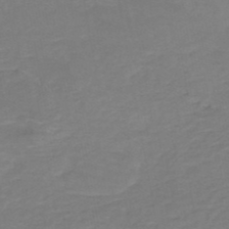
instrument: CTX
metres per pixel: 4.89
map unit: HNb
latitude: -50.1228
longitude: -53.1214
